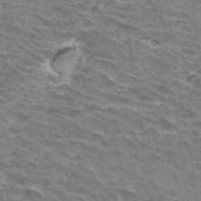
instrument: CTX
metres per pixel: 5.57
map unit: Hto
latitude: 33.0081
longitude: -42.1011
